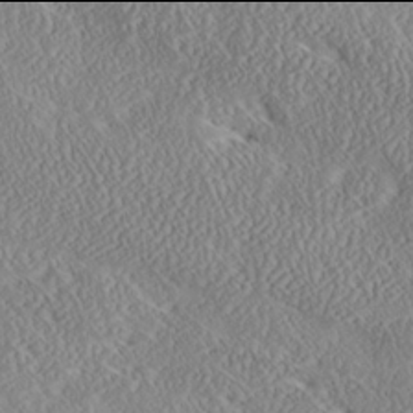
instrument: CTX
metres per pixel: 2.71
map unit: Ave
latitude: 17.9906
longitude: -137.6127
